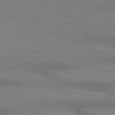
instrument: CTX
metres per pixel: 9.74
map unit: lApd
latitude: 73.6883
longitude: -53.4616
